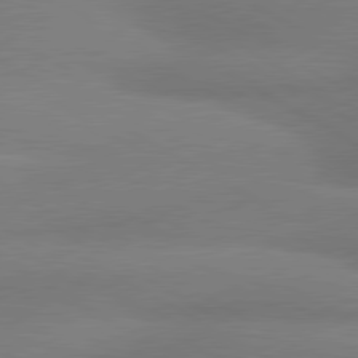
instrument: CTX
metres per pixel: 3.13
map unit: lApd
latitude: 80.1956
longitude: 176.8219
